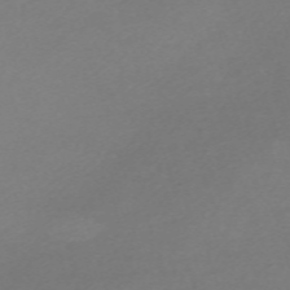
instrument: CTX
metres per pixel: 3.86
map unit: eHh
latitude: -62.5007
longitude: 53.1053
